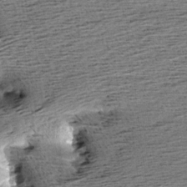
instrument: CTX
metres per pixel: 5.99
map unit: Aa
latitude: 7.0458
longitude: -137.6505
